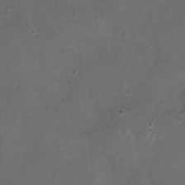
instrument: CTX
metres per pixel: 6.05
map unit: eHh
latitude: -11.8989
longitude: -61.4048
